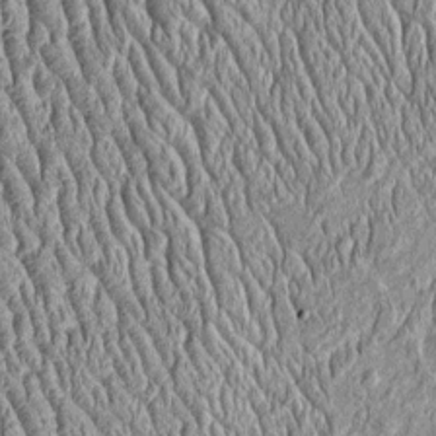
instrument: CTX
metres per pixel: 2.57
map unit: Htu
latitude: -4.1605
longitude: 157.6722
